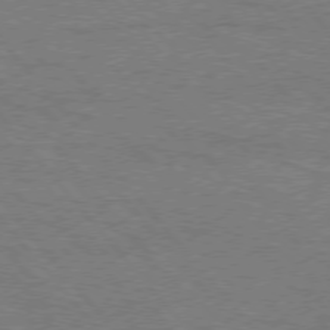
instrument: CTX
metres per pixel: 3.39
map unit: Hpe
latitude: 75.3293
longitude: -152.0255
